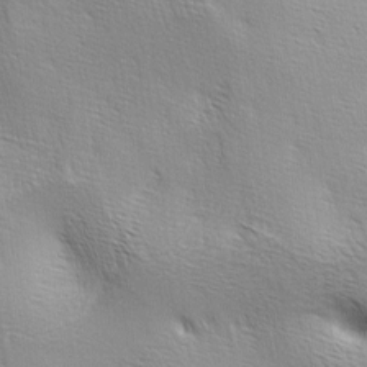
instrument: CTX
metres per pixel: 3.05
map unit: lAa
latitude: -4.8408
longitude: -121.6316
